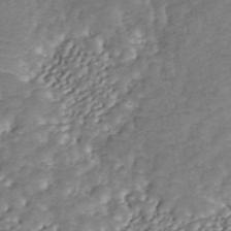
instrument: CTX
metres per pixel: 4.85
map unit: ANa
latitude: 45.6127
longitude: 37.2376
